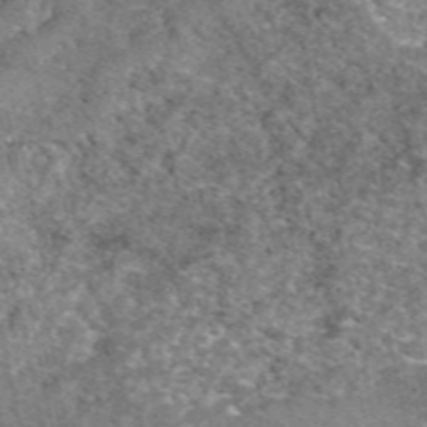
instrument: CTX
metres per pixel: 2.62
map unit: eAb
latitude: 49.7072
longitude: 109.2943
